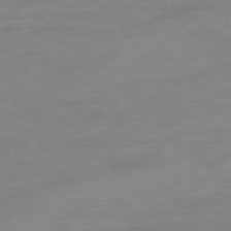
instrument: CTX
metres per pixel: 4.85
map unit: Ap
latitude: -79.1431
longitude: -98.5356
